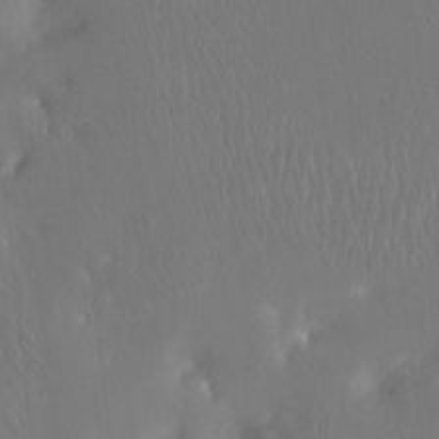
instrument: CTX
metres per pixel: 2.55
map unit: Ht
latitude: -15.0487
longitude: -41.5371
